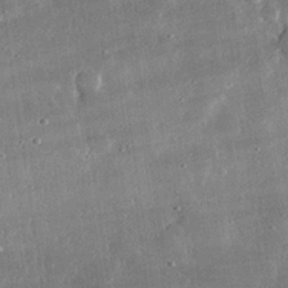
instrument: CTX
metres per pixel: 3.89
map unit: lHvf
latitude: 31.7261
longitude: -89.7261
